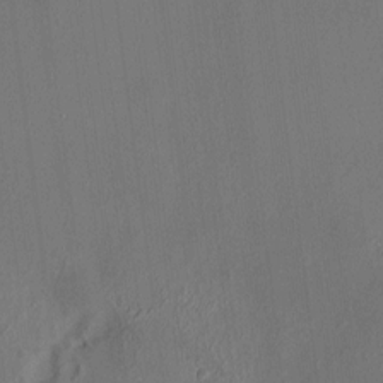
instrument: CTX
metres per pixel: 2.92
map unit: HNhu
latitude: 6.0444
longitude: 7.1431
